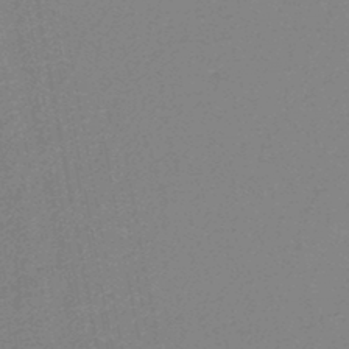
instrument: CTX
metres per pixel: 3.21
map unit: HNb
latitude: -46.6707
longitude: -39.7261
